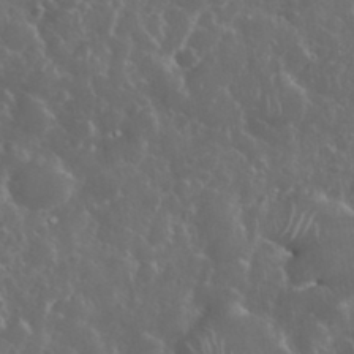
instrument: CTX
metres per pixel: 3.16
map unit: eHh
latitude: 33.9717
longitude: -60.9324
